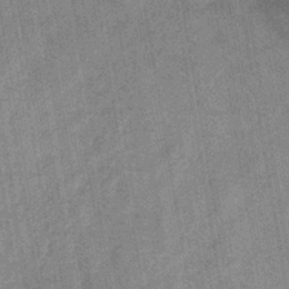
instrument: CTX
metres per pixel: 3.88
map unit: lHb
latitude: -40.1417
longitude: 74.6330
